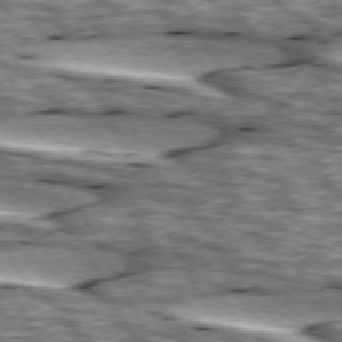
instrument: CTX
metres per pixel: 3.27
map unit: lApd
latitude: 74.1578
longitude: -55.3482
